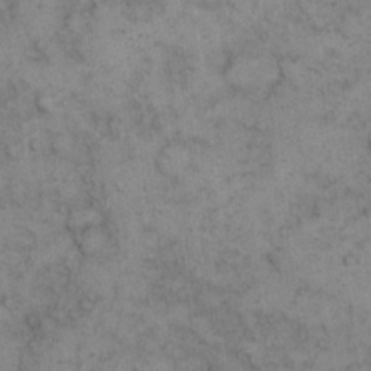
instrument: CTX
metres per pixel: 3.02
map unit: eHh
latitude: 14.6680
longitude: -62.9514
